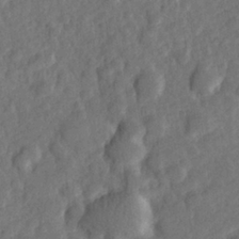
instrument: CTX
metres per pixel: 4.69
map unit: Hve
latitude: 24.8946
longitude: 144.0094
